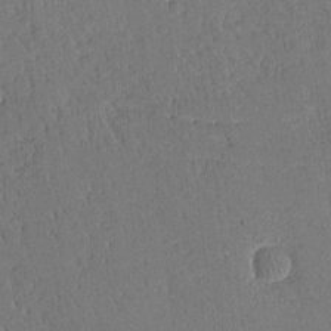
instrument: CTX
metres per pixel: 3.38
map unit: Aa
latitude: 11.7639
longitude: -127.9339
